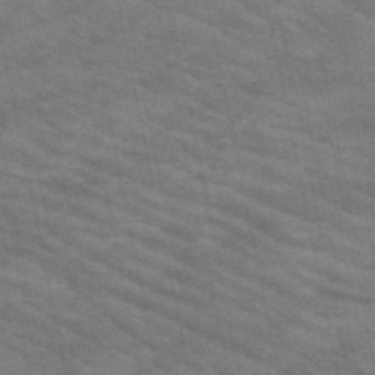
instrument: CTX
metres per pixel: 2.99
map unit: HNb
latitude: -52.9730
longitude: -44.1578
